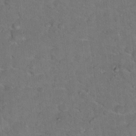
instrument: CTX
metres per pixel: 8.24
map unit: Hto
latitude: 15.6316
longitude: -37.9150
